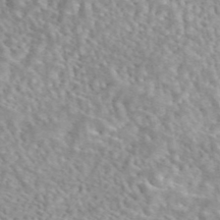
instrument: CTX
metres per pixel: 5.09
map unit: eAb
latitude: 44.5546
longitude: 109.3510
